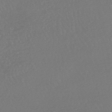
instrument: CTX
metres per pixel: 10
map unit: HNhu
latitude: -47.8989
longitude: 97.7667
